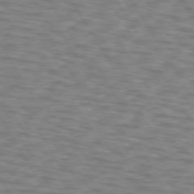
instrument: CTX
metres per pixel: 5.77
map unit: lApd
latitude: 72.8191
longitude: -73.9717
